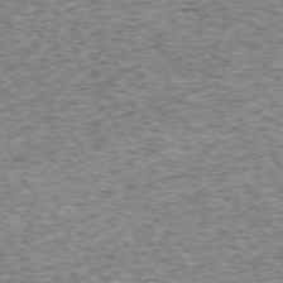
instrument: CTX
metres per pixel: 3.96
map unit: Ap
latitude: -75.1243
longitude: -86.7624
